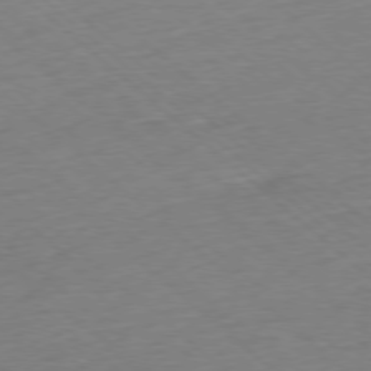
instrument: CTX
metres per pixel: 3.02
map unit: Hpe
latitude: -78.0472
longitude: 14.5385
